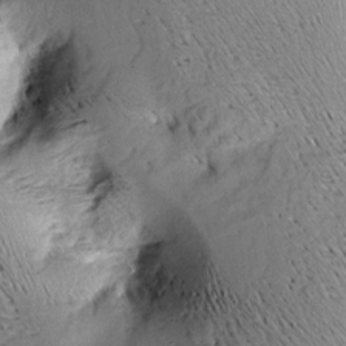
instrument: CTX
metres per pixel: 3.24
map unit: Aa
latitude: 8.9514
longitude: -142.3467
